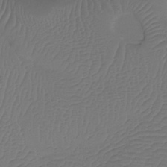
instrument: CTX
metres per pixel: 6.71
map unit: Htu
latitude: -14.1039
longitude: -47.0270
